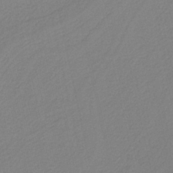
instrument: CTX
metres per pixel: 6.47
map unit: HNb
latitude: -37.3320
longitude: 56.5196
